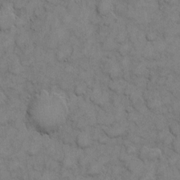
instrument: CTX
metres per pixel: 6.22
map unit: eHh
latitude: 6.3278
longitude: -65.1970
